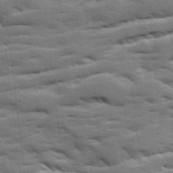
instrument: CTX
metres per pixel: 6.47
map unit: Ave
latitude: 19.3292
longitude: -129.7638
